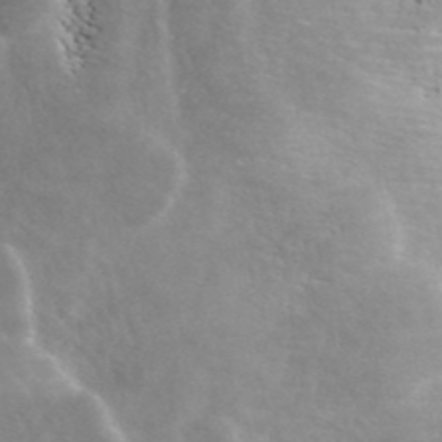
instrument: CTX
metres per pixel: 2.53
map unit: ANa
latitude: 42.4601
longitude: 14.7463
